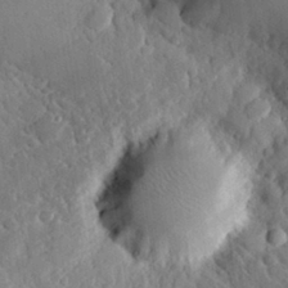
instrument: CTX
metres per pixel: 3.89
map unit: eHh
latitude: 28.2333
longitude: -79.8961
